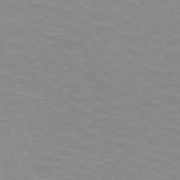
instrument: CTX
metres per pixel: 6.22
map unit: HNb
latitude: -48.2173
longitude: -46.7058
